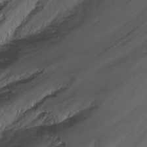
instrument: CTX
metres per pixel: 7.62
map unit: Nhu
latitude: -13.9745
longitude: -61.5371
